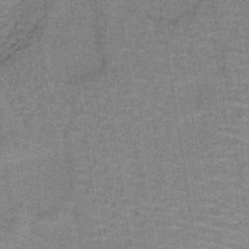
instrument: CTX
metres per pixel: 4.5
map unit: lHb
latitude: -40.8030
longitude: 57.1053
